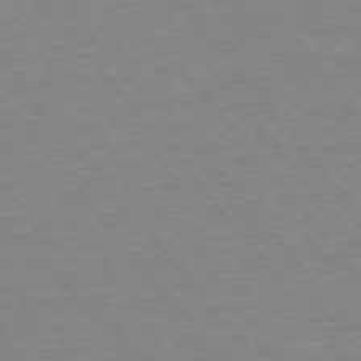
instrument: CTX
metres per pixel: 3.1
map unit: Ap
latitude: -75.8045
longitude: -81.7639
